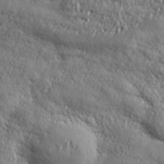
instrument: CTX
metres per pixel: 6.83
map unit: ANa
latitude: 38.4034
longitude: -92.1766
